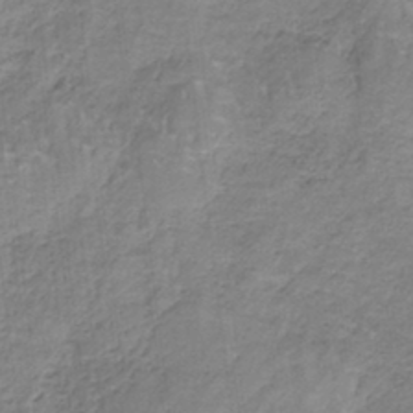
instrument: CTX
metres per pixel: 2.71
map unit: HNb
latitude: -34.8975
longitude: 57.5966
